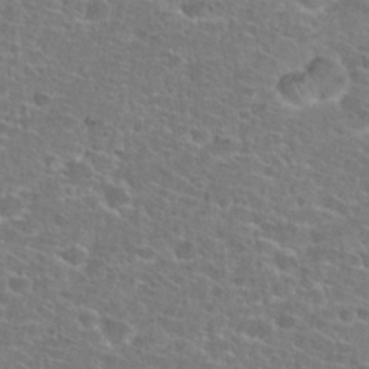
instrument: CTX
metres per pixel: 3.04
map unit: Hto
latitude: 25.9339
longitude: -48.6113
